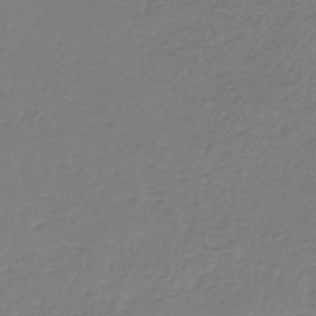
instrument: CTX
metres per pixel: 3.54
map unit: lHb
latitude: -45.3510
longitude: 62.5951
